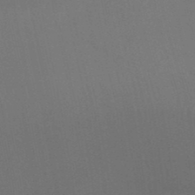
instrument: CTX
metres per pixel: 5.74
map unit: Ht
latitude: -6.0661
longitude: -26.3845
